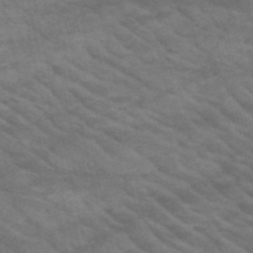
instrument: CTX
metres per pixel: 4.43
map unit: HNb
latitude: -53.5588
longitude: -45.0080
